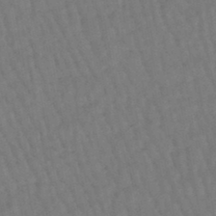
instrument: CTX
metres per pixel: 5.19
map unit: eHb
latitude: -46.6518
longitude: 80.5952
